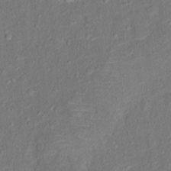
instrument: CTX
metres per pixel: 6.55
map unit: Hto
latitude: 12.7813
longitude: -38.7813
